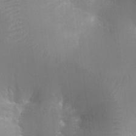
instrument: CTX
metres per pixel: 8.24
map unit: Ht
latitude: -16.6141
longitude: -40.5545
